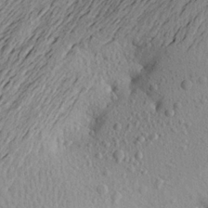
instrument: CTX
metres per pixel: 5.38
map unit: Aa
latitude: 21.2348
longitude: -149.3293
